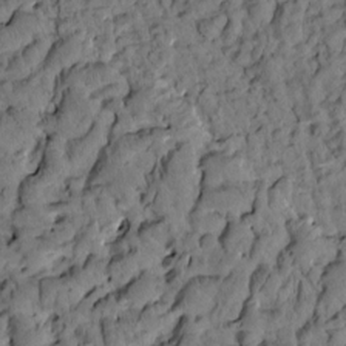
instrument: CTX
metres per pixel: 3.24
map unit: eHh
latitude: -1.5777
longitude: 17.5588
